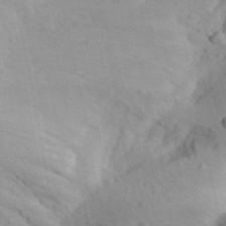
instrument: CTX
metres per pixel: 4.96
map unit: Aa
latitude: 30.7436
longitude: -144.3467
